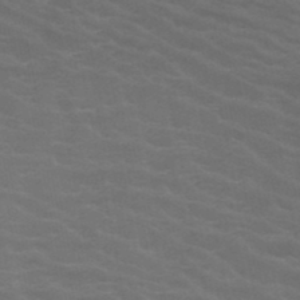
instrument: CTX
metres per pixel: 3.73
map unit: HNb
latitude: -47.5777
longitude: -47.0270
